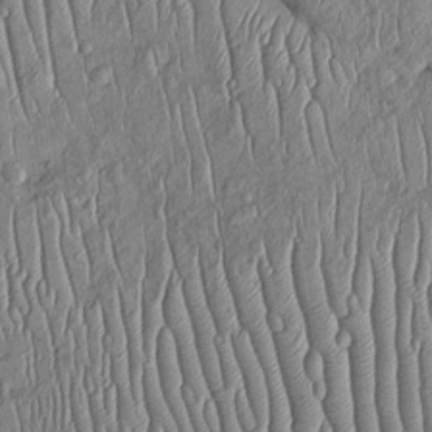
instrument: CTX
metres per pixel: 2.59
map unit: Htu
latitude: -5.4643
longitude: 155.2754
